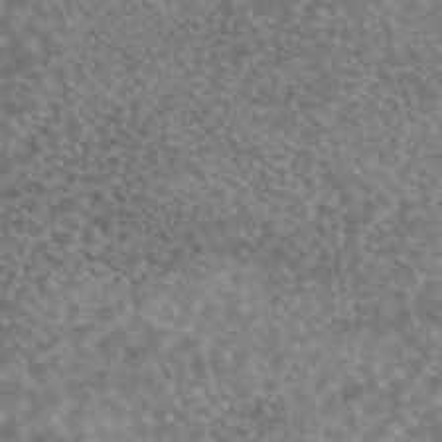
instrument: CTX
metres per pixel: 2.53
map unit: eAb
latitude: 44.8569
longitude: 109.3510
